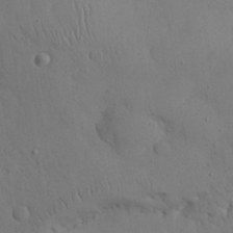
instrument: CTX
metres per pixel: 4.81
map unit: Nhu
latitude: 27.3860
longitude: -72.5924
